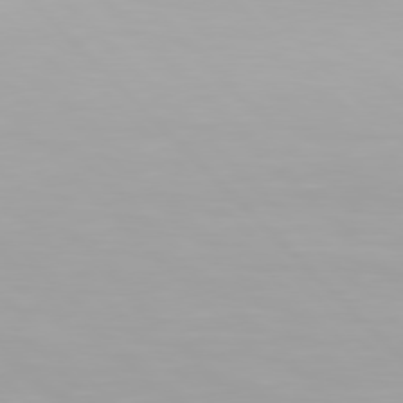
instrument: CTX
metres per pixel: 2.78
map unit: Hpe
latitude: 77.2726
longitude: -172.6868
